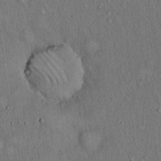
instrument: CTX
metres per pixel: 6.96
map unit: Hto
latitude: 15.1593
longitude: -58.7624
